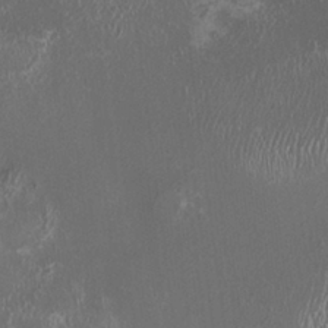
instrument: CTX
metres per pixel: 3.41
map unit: HNhu
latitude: -1.1243
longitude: 0.8219
